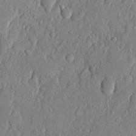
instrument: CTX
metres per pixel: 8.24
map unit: eHh
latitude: 6.5168
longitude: -73.6316
